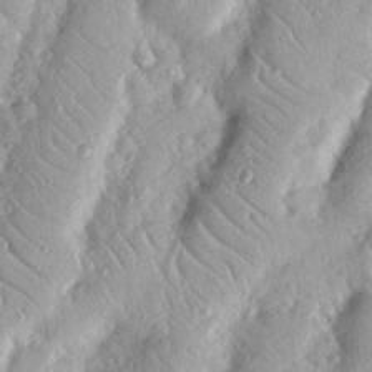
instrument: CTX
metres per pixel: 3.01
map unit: Nhu
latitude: 18.7057
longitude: -77.6694
